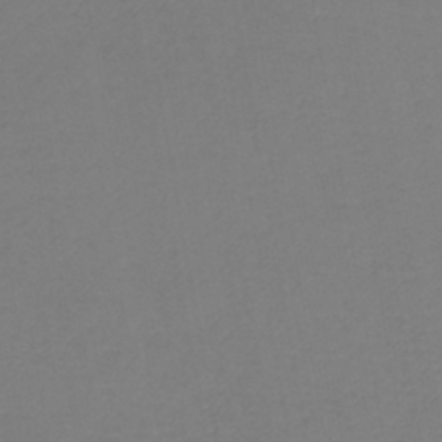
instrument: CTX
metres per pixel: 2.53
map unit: lHb
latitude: -42.3495
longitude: 76.5385
